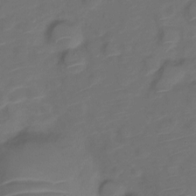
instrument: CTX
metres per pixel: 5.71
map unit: Nve
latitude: -20.4251
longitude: 105.5777
